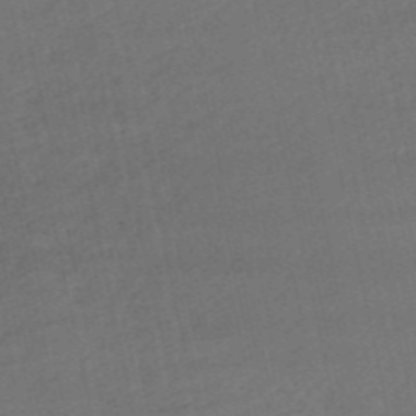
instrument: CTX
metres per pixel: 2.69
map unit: HNb
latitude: -53.8989
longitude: -35.5182
